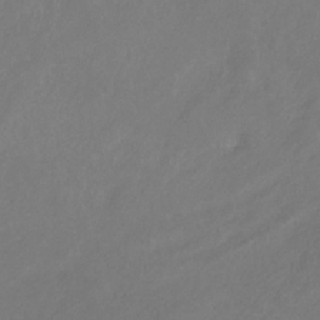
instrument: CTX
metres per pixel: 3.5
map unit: HNb
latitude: -31.1053
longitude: 63.8989
